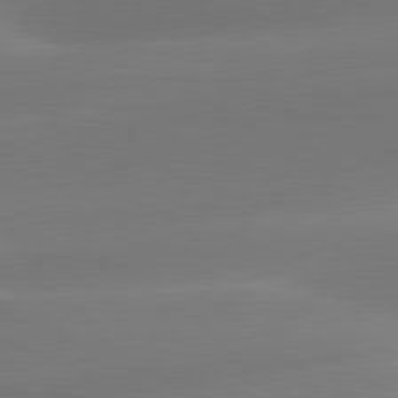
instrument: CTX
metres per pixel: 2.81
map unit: lApd
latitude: 81.7072
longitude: -162.1011
